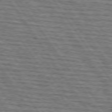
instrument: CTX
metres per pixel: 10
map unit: lApd
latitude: 74.6302
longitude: -73.1215
